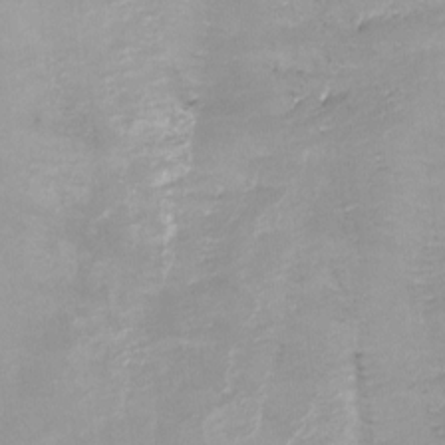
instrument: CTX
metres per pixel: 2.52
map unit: Nhu
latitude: -17.2376
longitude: -48.0444
